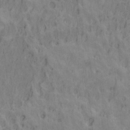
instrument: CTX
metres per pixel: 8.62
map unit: Ht
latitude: 9.3482
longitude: -39.3859
